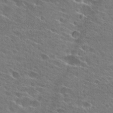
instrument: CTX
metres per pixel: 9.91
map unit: Hto
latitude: 26.1011
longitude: -44.1011
